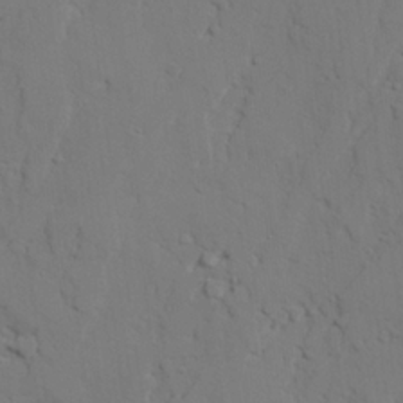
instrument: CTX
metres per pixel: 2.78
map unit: lAvf
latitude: 25.5749
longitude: -109.7638
